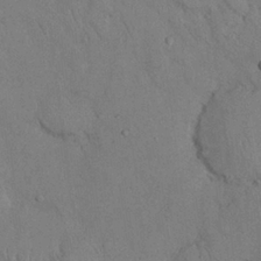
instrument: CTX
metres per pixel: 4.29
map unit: Nhu
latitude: 26.3467
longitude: -70.7057
